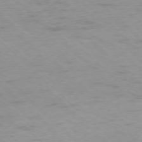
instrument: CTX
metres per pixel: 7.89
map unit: Ap
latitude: -77.6344
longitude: -79.4994
